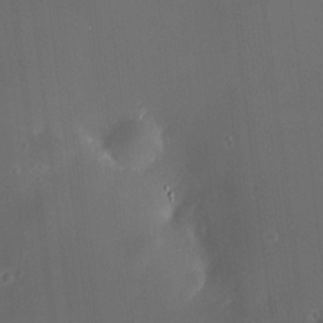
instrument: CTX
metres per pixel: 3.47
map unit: HNhu
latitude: 8.7246
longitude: 10.2928
